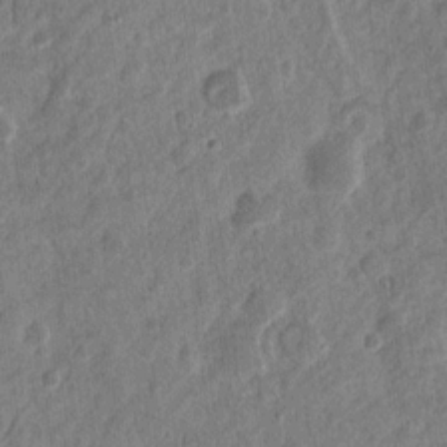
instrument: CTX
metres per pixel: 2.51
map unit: eHh
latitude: 12.1578
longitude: -73.6505
